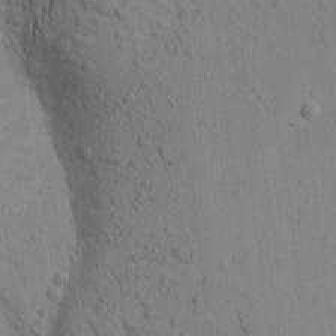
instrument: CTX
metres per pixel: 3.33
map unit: Aa
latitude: 19.0836
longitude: -149.1214
